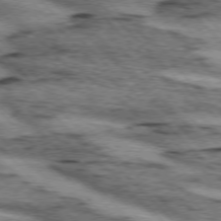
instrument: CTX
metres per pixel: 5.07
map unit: lApd
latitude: 75.5371
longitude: -79.1026
